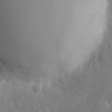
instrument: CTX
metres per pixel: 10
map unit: eHh
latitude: 7.7827
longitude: -70.8758
